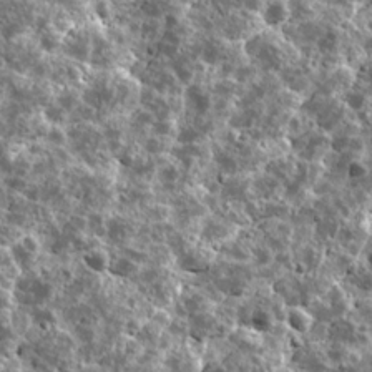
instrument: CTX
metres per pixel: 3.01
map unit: Ave
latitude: 17.5371
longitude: -134.8947
